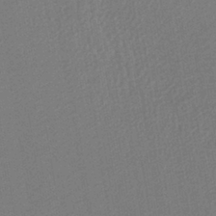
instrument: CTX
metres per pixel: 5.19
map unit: lHb
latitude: -38.4440
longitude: 63.1998
